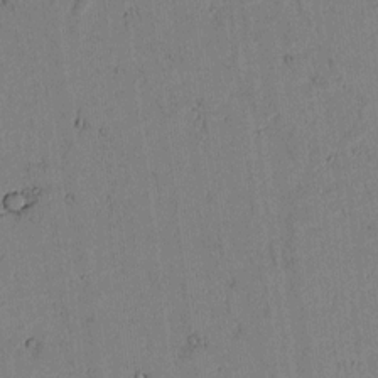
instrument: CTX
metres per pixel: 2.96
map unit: lAvf
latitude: 5.9339
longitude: 169.1431
